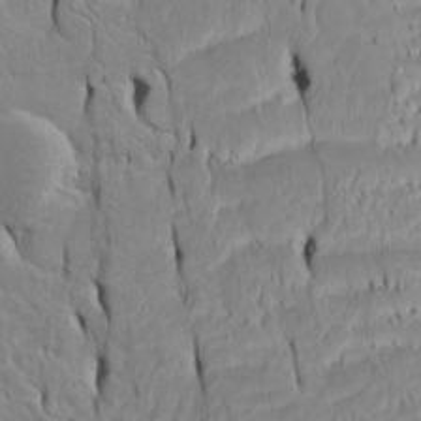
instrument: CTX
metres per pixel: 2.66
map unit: Htu
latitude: -4.8408
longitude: 151.9367
